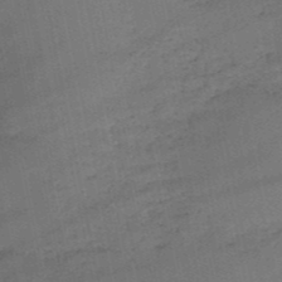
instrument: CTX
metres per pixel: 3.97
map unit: HNb
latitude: -50.8030
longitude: -40.4601
